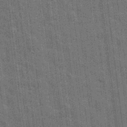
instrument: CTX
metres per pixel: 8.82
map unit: eHh
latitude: 7.9339
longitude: -74.4223
